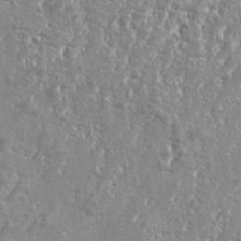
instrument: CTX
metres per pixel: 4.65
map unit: eHh
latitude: 34.8947
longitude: -134.9136
